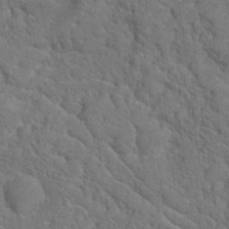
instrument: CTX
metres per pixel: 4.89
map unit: Hto
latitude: 18.9891
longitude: -35.1592
